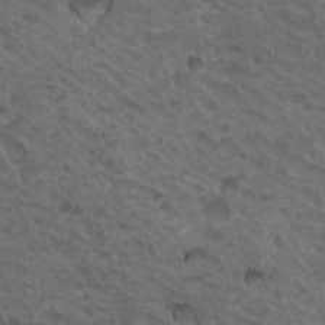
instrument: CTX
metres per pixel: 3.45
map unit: Nhu
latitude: 18.6868
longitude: -32.4223
